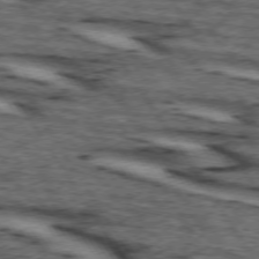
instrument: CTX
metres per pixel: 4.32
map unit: lApd
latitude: 74.1389
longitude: -72.8947
